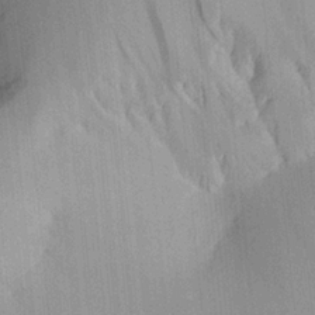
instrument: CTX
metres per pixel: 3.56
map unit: Aa
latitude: 21.2726
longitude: -144.1389
